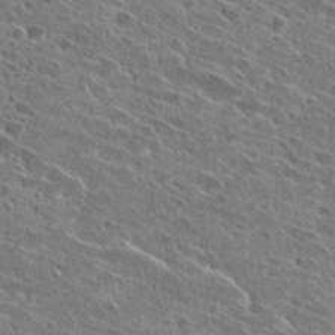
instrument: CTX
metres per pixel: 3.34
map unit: Hto
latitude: 27.4615
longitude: -44.9136
